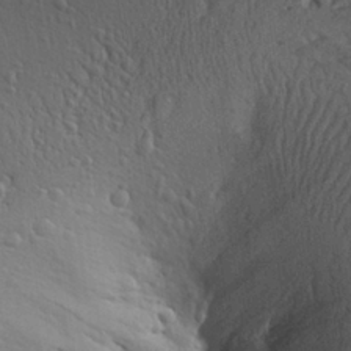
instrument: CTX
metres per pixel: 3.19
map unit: Aa
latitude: 26.8758
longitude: -144.0822
